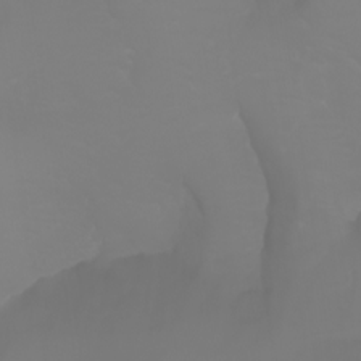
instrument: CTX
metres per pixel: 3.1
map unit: Nhu
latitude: -6.8597
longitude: -84.6302
